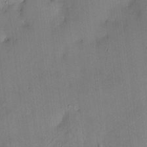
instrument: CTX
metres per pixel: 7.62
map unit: HNhu
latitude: 4.8380
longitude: 10.7841
